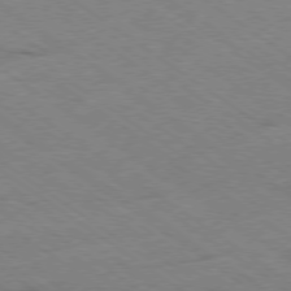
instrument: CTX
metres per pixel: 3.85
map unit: Hpe
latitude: -78.5007
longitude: -21.5749
